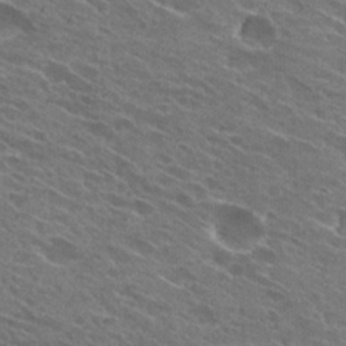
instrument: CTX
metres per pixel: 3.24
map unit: Hto
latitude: 25.6504
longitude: -43.7450
